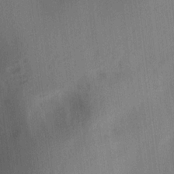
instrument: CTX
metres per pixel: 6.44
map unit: lAa
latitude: 17.9339
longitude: -138.3467
